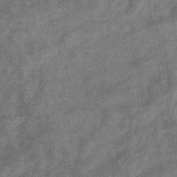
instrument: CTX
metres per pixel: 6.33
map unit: eHb
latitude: -35.5966
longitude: 78.3684
